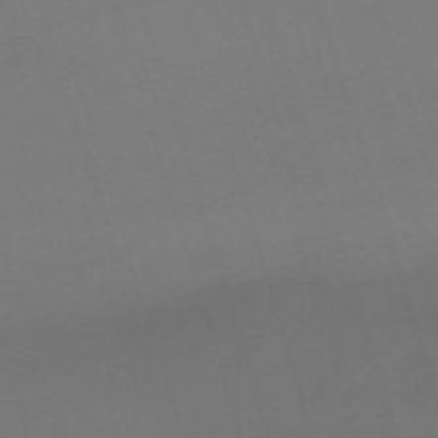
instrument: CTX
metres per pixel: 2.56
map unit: eHh
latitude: -62.5573
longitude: 51.2754
